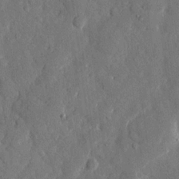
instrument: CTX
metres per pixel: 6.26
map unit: eHh
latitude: 11.7639
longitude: -67.8016
